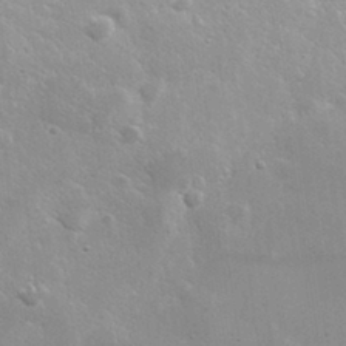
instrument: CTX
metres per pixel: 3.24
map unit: lHvf
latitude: 31.4994
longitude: -89.2915
